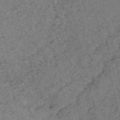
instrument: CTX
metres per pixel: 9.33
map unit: HNb
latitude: -53.5210
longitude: -48.7246
